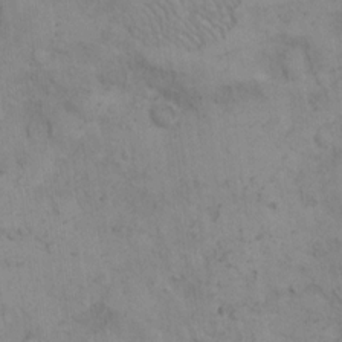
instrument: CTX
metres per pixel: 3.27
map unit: Hto
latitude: 8.0255
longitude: -59.4426
